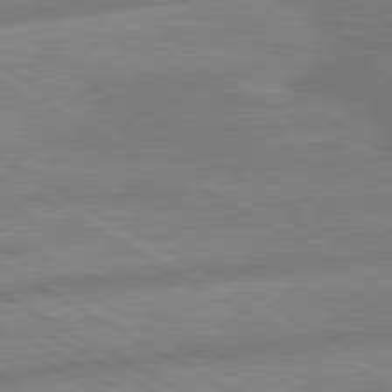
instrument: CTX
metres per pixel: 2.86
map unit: lApd
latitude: 80.2900
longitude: -171.6316
